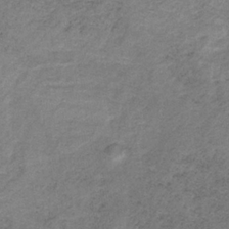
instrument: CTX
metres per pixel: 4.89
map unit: HNb
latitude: -32.6141
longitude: 59.9367
